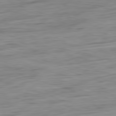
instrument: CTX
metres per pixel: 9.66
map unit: Ap
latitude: -82.0850
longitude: -78.1011
